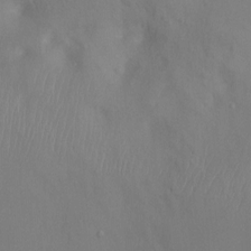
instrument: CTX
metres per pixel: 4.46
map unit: Ht
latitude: -7.2754
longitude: -23.7827
